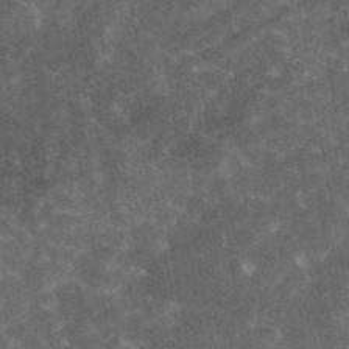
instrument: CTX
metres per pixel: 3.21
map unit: eAb
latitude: 45.3292
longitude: 122.6519
